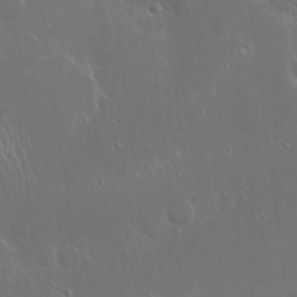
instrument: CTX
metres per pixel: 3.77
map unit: Hto
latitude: 18.5923
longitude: -57.6882
